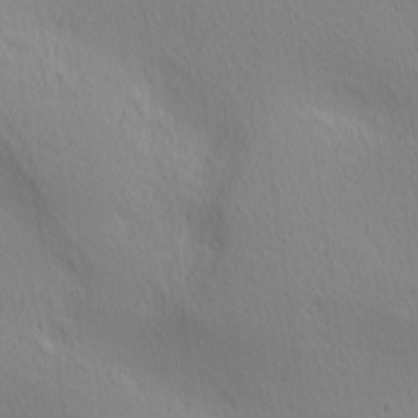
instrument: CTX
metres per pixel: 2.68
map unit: Ave
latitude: 3.2537
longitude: -115.3292
